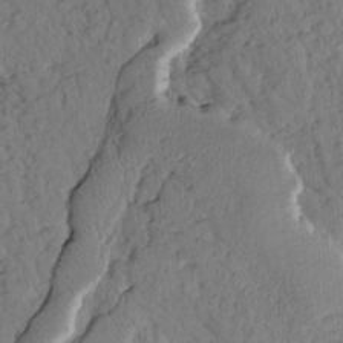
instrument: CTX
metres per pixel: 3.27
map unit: Htu
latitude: 1.4237
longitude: 177.1053
